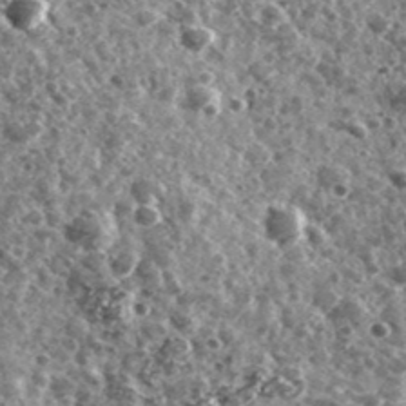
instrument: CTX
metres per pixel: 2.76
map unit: Ave
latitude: 40.4223
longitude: -105.9339
